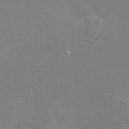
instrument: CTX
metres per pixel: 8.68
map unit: eHh
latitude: -3.1809
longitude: -75.3671
